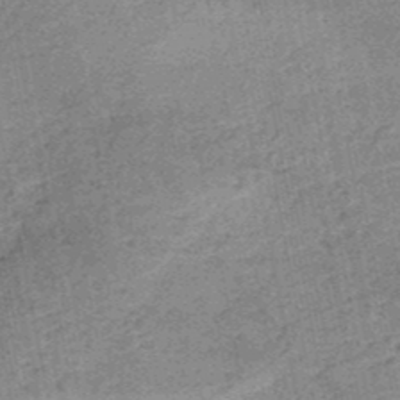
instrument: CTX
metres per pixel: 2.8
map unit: HNb
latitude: -50.2361
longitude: -49.8772
